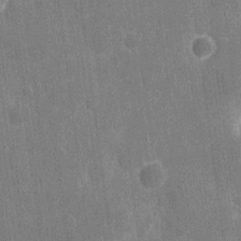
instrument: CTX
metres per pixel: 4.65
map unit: eHh
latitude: 5.7827
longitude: -67.8961
